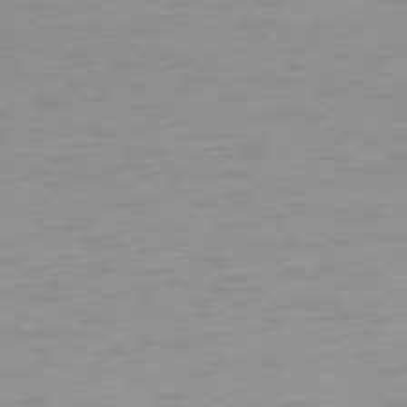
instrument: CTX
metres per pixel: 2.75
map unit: Ap
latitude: -77.9178
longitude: -67.4237
